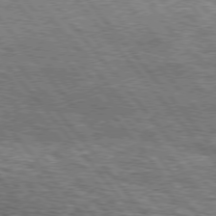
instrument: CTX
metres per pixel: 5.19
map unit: lApd
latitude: 76.2522
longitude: -73.6883
